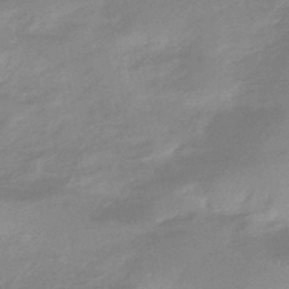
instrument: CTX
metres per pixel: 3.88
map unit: HNhu
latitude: -44.5007
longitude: 90.0472
